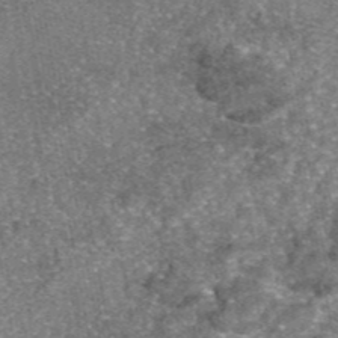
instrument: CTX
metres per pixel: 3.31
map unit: eAb
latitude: 46.3468
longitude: 103.6911
